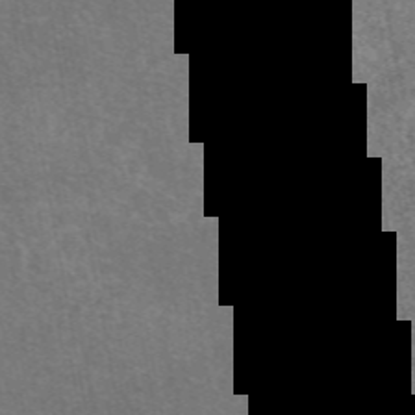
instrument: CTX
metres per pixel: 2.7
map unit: eAb
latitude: 47.6694
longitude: 106.3307
